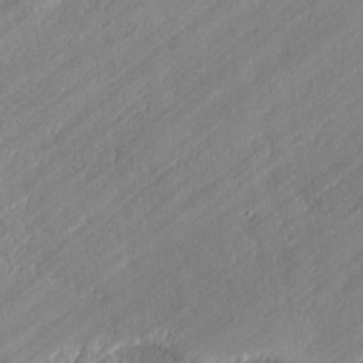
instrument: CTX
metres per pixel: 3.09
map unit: lAvf
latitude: -1.5588
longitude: -107.4426
